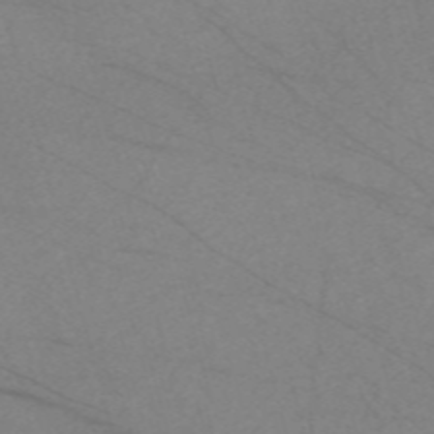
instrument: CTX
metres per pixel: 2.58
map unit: Nve
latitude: -58.3684
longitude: 61.4454
